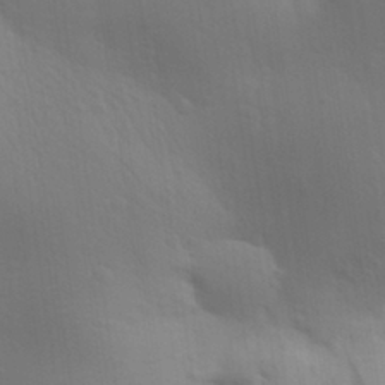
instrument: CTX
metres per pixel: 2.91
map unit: Aa
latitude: 29.7072
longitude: -144.5923
